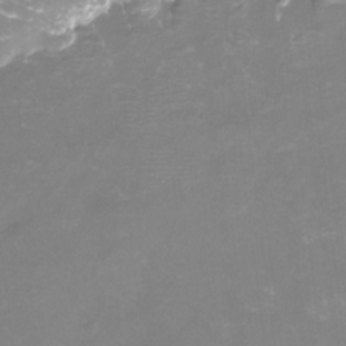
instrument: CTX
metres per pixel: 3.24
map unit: Htu
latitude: -13.2754
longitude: -49.1214
